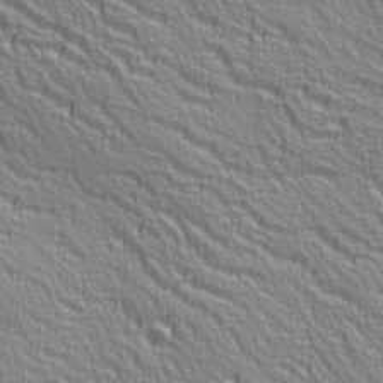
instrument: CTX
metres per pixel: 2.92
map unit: Ave
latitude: 22.9514
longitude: -136.1389
